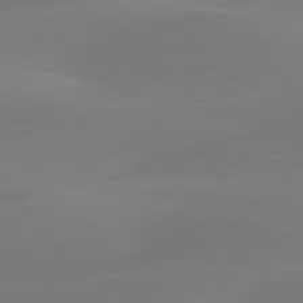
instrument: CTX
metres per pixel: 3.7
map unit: lApd
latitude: 79.8773
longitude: -90.9325
